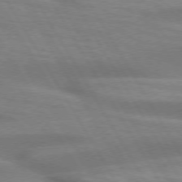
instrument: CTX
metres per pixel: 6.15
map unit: lApd
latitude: 73.7828
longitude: -52.7624
